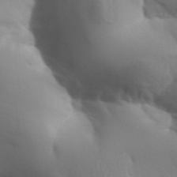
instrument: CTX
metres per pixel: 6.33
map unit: Aa
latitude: 32.8191
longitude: -143.6883
